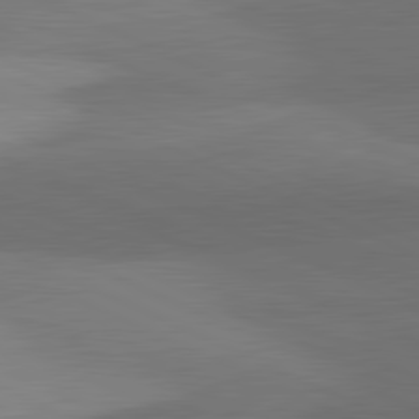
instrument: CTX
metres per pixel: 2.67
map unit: lApd
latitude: 81.5938
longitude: 139.2754
